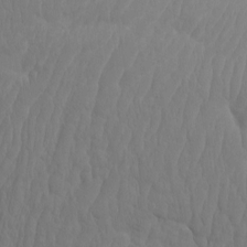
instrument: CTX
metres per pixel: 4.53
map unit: eHh
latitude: -2.1038
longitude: 15.2187
